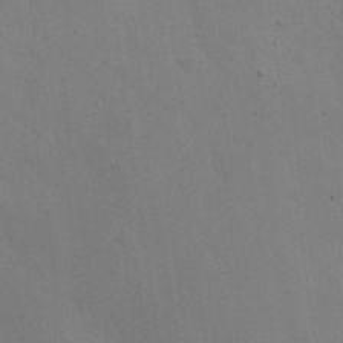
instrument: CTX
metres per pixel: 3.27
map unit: Nhu
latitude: 25.5371
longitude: -72.2523
